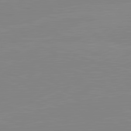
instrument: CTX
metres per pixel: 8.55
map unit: lApd
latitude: 81.7261
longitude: -157.0269
